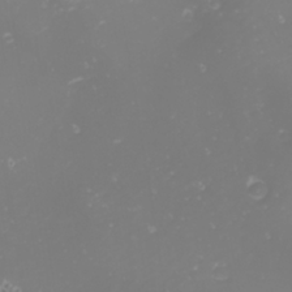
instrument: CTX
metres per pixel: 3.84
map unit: Nhu
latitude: -1.1620
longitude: -80.8191
